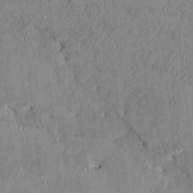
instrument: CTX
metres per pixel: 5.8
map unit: HNhu
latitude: 1.2348
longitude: -5.9717
